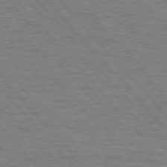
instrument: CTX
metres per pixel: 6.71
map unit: lApd
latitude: 75.9717
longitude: -75.8394
